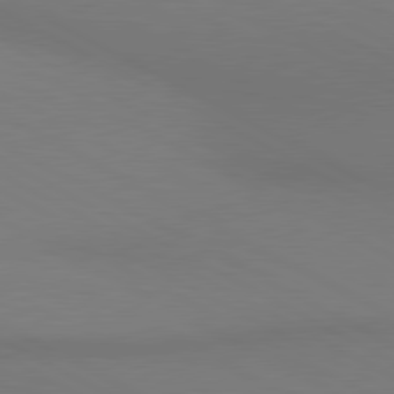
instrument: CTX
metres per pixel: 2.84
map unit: lApd
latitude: 80.5924
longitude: 139.0676
